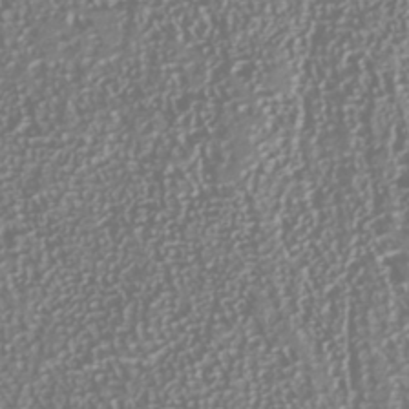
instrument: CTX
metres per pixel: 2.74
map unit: Nhu
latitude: -41.4076
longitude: -86.1767
